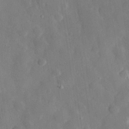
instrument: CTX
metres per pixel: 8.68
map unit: eHh
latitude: 29.6694
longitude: -78.3090
